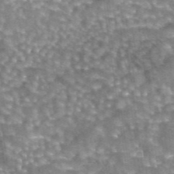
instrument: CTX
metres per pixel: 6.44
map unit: eAb
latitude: 44.4412
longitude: 105.5777
